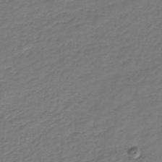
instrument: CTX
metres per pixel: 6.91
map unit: HNb
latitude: -36.1983
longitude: 51.2376
